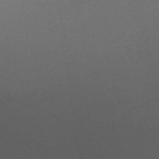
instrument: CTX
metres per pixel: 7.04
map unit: eHh
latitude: -62.6140
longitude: 51.7289
